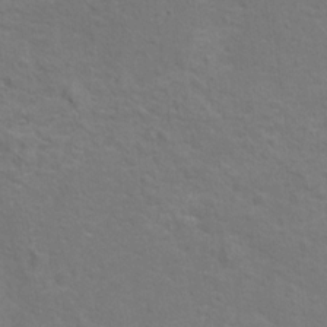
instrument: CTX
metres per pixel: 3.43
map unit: Hto
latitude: 14.0255
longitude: -38.8947
